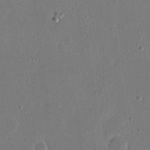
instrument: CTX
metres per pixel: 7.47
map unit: eHh
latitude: 15.7450
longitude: -70.3845
